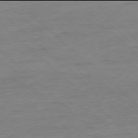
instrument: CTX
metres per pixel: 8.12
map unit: Ap
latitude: -78.0094
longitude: -88.1956
